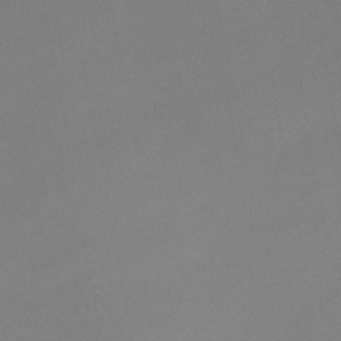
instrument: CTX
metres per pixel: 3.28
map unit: HNb
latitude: -45.6722
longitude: -35.4237
